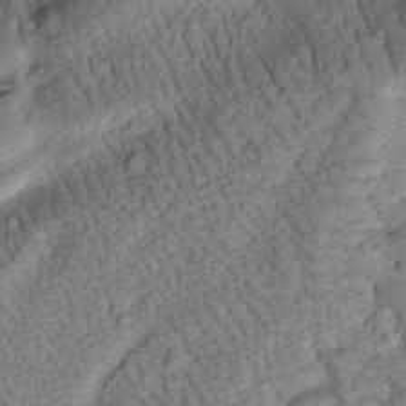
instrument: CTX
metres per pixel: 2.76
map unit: Htu
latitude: -0.7841
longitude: 173.3698
